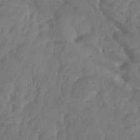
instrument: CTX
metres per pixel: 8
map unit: HNhu
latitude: -24.5196
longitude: 49.8989
